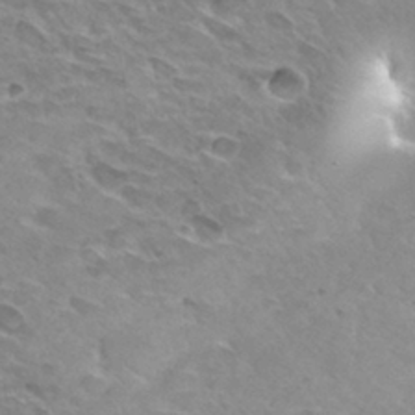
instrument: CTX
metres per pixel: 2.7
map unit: Hto
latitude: 30.3845
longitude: -42.1389
